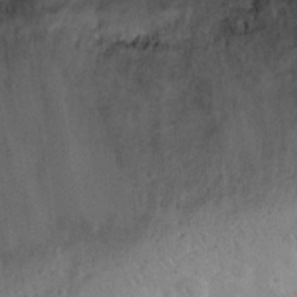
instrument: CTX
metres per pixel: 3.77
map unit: Nhu
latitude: 30.5735
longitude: -54.6301
